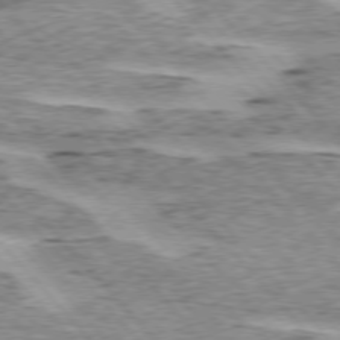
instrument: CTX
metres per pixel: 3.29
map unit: lApd
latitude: 75.5182
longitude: -78.0444
